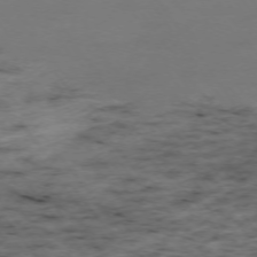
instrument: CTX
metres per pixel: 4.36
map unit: Ap
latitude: -74.1606
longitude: -72.8002
